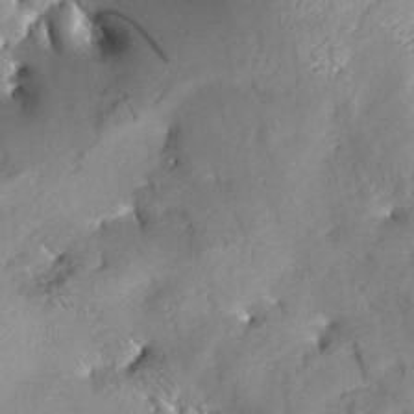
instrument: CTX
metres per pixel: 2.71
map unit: Aa
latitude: 8.2901
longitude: -142.5546
